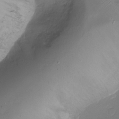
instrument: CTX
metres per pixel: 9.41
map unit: Ht
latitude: -17.5777
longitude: -44.2333
